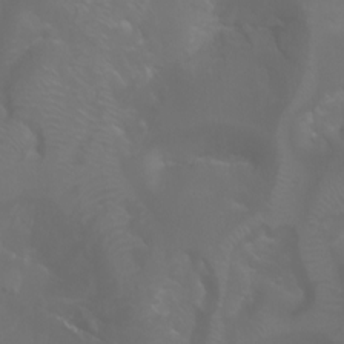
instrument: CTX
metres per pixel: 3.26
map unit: Aa
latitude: -5.7855
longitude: -72.1389
